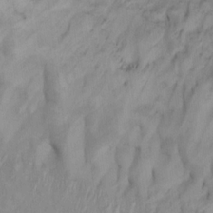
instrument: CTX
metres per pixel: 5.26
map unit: Ht
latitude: 11.5182
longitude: -32.5546
